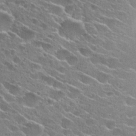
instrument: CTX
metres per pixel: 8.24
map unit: Hto
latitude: 26.5546
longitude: -44.6679
